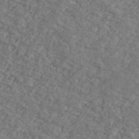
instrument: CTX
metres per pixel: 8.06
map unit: Ave
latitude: 41.2159
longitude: -110.3090
